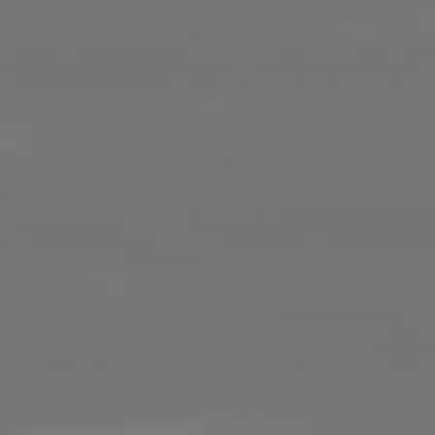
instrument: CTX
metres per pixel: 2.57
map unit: lApd
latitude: 82.3656
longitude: 144.2740
